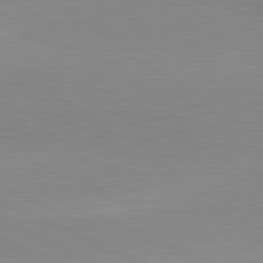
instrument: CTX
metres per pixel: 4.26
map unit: lApd
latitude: 81.4048
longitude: -151.6127
